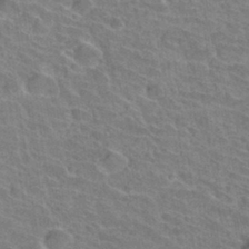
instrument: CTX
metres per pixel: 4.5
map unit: Hto
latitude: 33.5371
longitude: -41.9717
